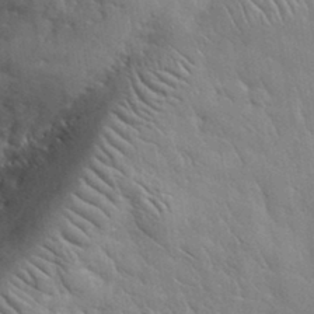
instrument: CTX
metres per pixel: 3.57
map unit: lHvf
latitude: 33.3860
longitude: -86.8002
